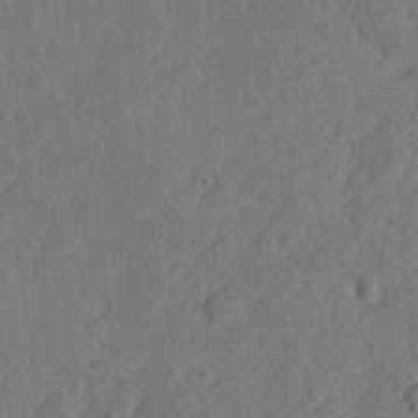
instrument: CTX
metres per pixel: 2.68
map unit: lHvf
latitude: 23.1214
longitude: 144.1417
